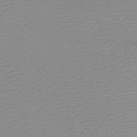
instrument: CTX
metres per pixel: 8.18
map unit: eHh
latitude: -5.8611
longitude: -86.1767
